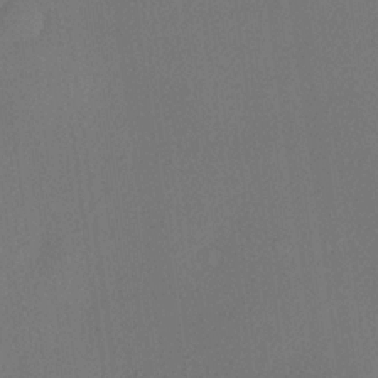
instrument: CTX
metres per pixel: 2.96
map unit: lHvf
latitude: 21.8017
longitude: 140.8786
